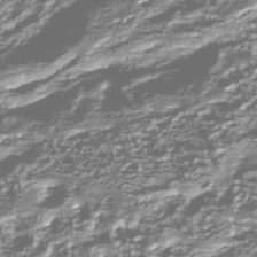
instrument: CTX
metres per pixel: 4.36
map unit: Nhu
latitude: -39.3321
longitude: -82.3278
